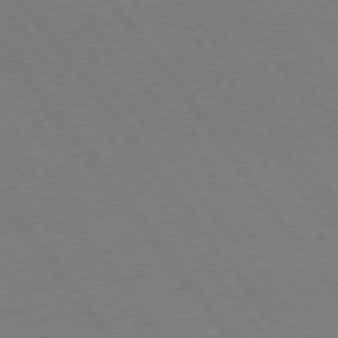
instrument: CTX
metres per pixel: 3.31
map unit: Hpe
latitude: 74.8002
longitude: -137.7072
